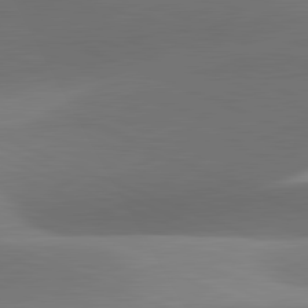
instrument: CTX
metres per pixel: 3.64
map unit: lApd
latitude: 81.9528
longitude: 142.9352
